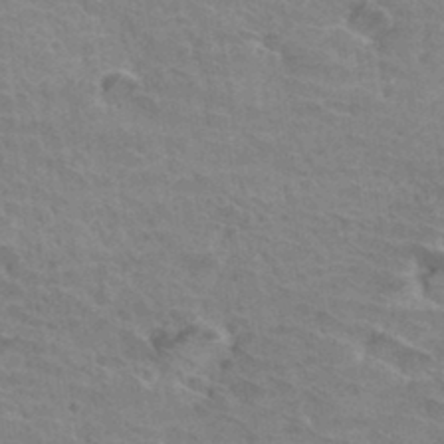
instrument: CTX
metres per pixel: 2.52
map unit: Hto
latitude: 33.2348
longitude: -41.7071
